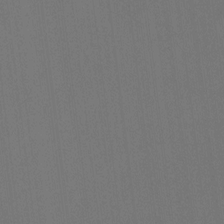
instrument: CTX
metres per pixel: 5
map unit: Ht
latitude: -10.5952
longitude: -38.6301
